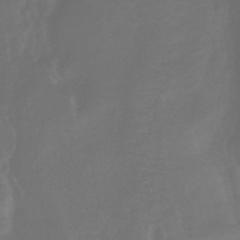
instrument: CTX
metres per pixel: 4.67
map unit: lHb
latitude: -43.8044
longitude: 77.9178
